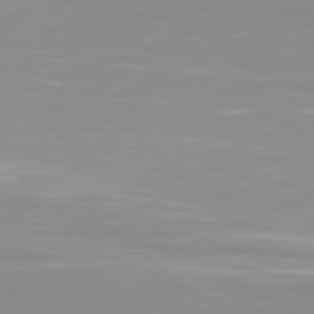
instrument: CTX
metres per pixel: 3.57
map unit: Hpe
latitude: 78.4034
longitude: -141.8583
